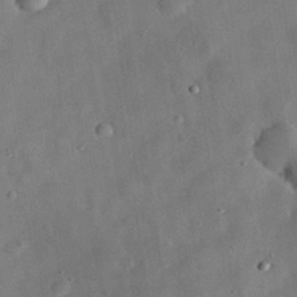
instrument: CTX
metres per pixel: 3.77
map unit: eHh
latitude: 29.8016
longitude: -72.7058
